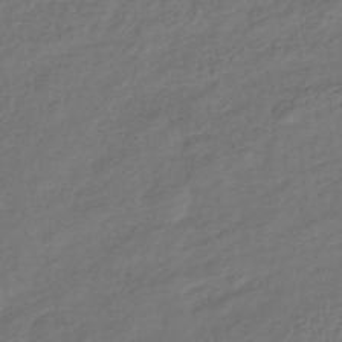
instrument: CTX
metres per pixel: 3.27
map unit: lHb
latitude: -39.9178
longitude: 71.1998
